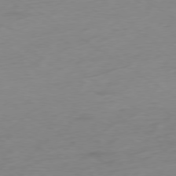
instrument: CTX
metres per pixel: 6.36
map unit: Ap
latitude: -78.5951
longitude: -58.6491
